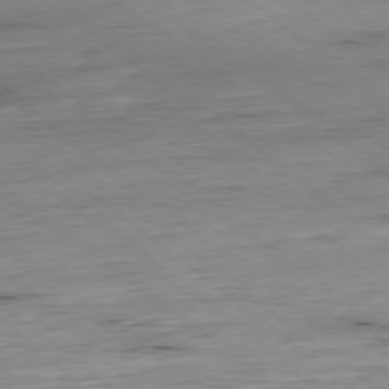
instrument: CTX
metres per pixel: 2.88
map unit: Hpe
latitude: -78.8408
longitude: 11.6533
